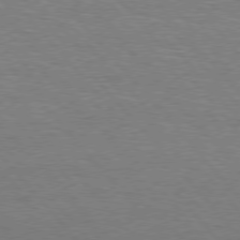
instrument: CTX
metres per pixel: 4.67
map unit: Hpe
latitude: 76.2522
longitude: -157.4993
